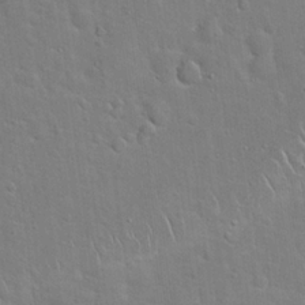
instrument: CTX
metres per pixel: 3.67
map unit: Hto
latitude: 20.6302
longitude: -49.5938
